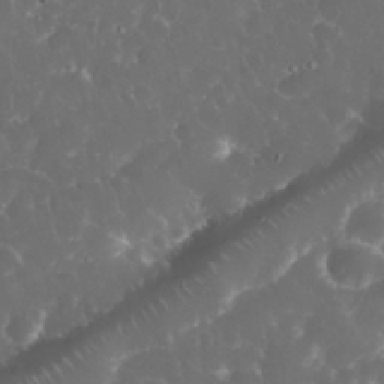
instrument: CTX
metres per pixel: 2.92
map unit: eHh
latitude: 33.8772
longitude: -63.0459
